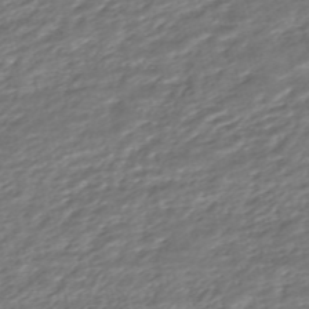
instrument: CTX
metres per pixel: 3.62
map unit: HNhu
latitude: -45.7478
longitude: 105.2187
